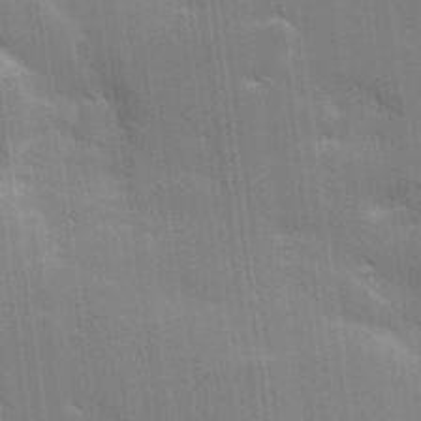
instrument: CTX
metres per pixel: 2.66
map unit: lHvf
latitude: 26.5546
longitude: 141.1998
